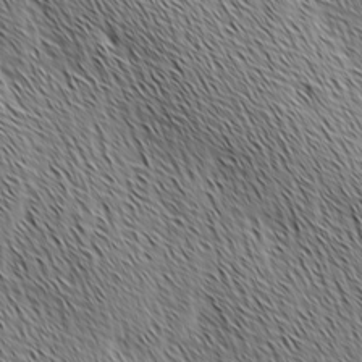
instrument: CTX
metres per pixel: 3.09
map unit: Ave
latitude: 1.2348
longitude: -115.0269
